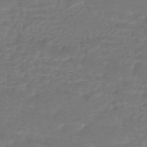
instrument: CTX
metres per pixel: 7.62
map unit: HNhu
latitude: -47.2565
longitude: 95.7288
